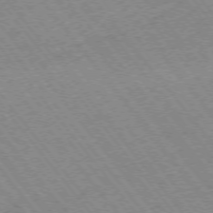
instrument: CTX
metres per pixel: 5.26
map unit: Ap
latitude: -75.4077
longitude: -87.3481
